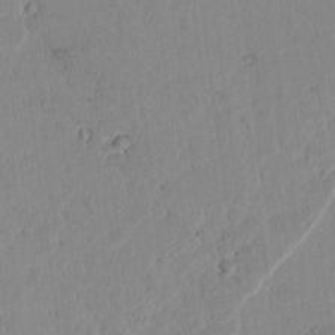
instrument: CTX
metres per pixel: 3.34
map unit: lAvf
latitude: 7.4993
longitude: 169.2753
